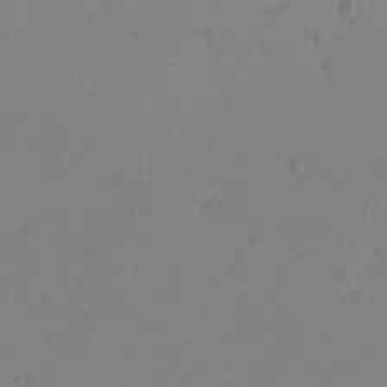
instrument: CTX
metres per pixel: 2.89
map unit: eHh
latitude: -9.6533
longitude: -68.3845
